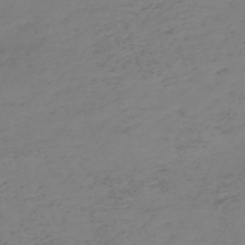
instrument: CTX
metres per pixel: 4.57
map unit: eHh
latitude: -54.7841
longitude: -91.5749
